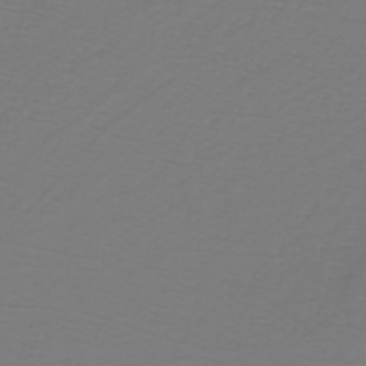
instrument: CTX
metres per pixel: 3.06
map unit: eHh
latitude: -42.9919
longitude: -33.2348
